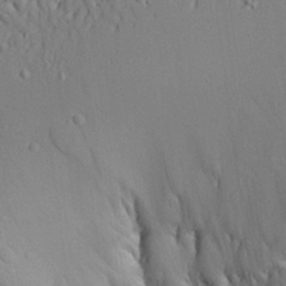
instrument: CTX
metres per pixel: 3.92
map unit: Aa
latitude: 24.3278
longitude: -132.3845
